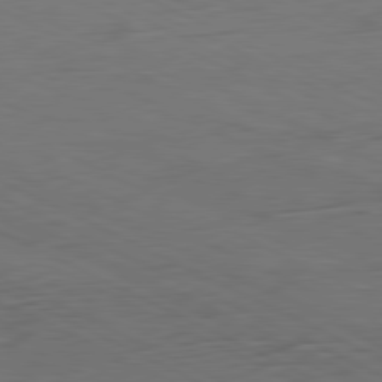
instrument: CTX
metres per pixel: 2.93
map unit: Ap
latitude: -81.6911
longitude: -62.5357
